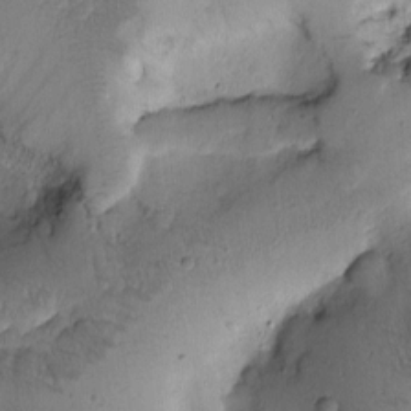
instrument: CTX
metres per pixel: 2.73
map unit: Htu
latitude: -0.8786
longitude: 170.6708
